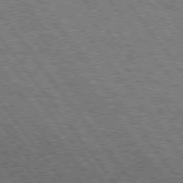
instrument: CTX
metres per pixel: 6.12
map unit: Hpe
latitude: 75.5560
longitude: -138.5357
